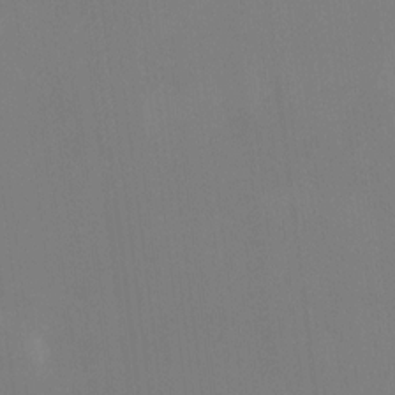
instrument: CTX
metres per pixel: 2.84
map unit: HNhu
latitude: 6.9325
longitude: 5.1431
